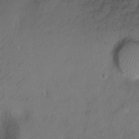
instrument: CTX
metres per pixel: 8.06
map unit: Ht
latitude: 1.6316
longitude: -33.0836
